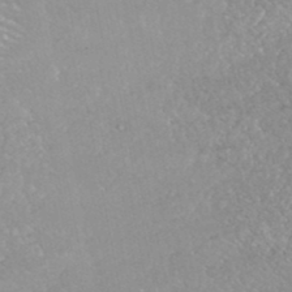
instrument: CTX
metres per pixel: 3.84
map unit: HNhu
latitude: -47.3698
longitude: 98.1417
